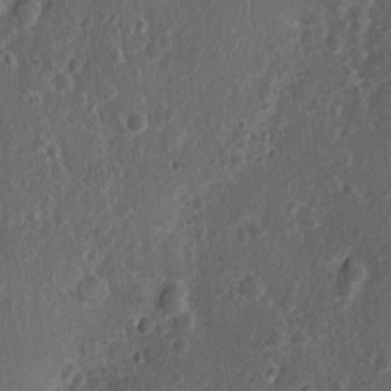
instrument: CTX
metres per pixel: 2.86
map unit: Nhu
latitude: 1.4804
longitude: -14.9703
